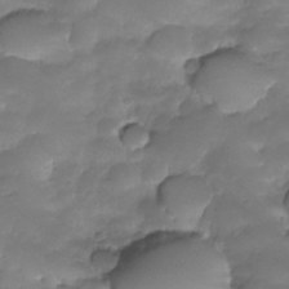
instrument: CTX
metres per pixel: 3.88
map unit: Nhe
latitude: -34.0283
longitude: -146.3846
